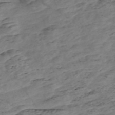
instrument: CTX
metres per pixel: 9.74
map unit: Nve
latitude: -58.5006
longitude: 54.0283
